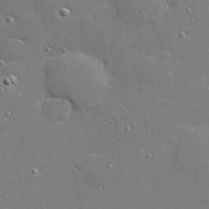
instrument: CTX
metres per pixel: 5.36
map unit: Hve
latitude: 28.0255
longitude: -90.8191
